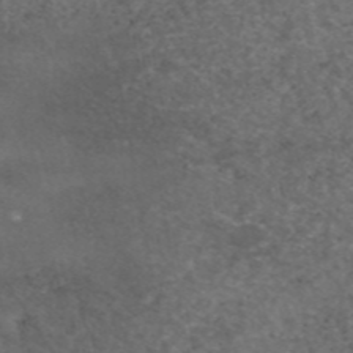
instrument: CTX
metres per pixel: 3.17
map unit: eAb
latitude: 45.6694
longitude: 115.2754
